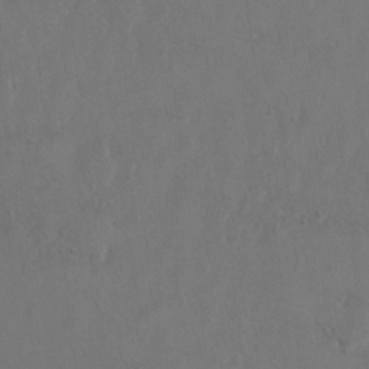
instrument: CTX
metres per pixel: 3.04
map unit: Hto
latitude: 8.2145
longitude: -35.0269
